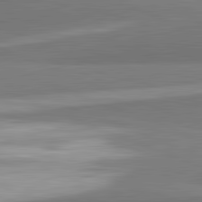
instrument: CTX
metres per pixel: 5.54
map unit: lApd
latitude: 82.3467
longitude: 151.3888
